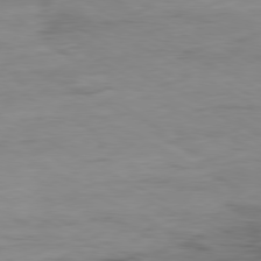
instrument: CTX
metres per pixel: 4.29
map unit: Ap
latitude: -80.1795
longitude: -76.6112
